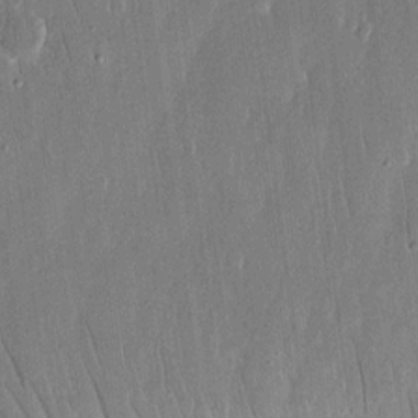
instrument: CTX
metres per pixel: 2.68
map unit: eHh
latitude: 15.2915
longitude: -70.5168
